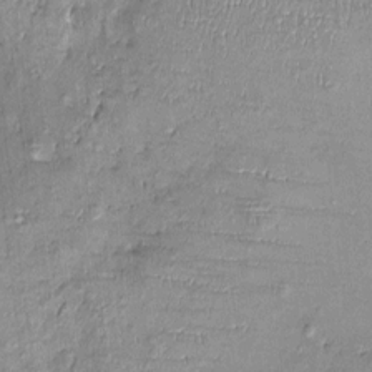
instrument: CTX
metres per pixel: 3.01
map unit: Nhu
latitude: -0.4062
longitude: -14.6869
